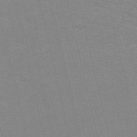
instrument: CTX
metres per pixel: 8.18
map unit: HNb
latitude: -52.2361
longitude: -44.7624
